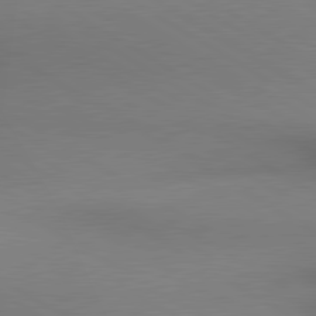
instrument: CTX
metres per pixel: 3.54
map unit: lApd
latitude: 80.4034
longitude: 156.4251
